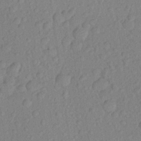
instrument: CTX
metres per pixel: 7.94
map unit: Aa
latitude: 23.2726
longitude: -146.7058
